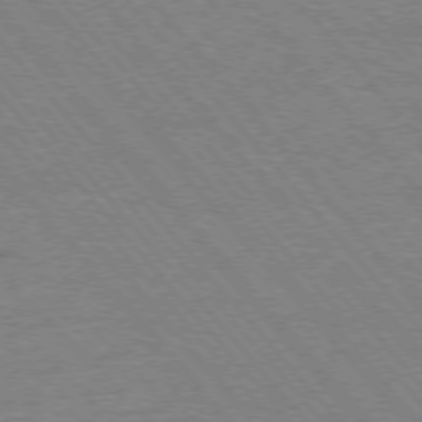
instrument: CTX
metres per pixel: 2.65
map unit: Hpe
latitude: -76.6707
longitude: -13.6505
